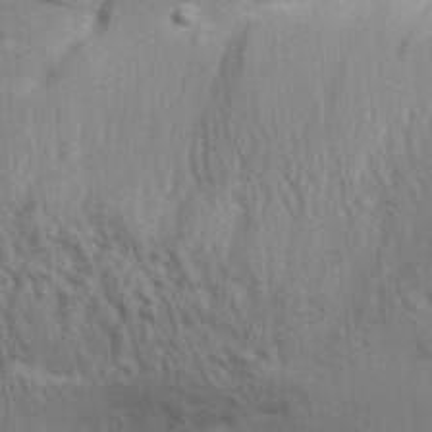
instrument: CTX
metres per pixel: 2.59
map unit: Aa
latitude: 31.0270
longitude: -135.1403
